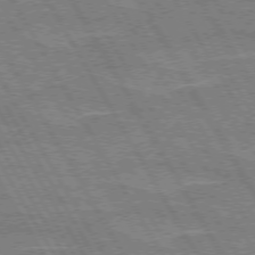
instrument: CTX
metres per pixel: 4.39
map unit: lApd
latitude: 72.8191
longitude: -55.4804
